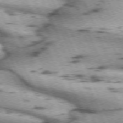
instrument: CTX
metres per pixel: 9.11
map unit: lApd
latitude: 72.3090
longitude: -53.8961
